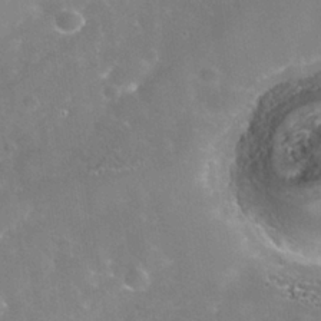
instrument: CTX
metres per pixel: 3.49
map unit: Nhe
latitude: -38.8975
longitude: -118.0633
